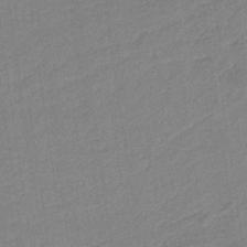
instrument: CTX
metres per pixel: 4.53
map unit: HNb
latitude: -36.8786
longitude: 57.0108
